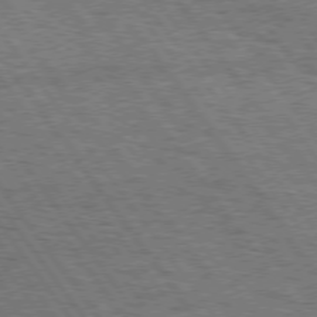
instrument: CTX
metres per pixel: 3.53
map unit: Hpe
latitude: 74.6679
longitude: -139.2537
